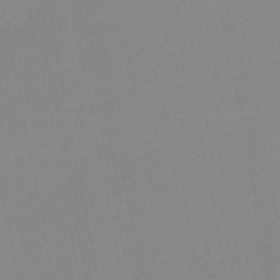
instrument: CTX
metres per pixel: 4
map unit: lHb
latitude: -49.2943
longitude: 80.6141
